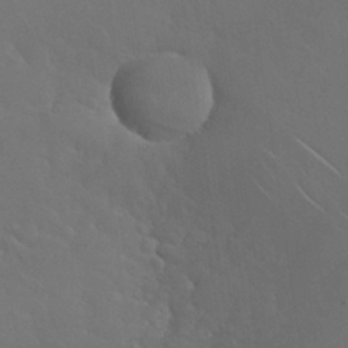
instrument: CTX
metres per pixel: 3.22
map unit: Nhu
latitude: 30.8569
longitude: -57.1970
